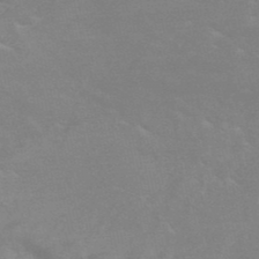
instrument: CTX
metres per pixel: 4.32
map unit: HNb
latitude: -49.4077
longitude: -47.4994
